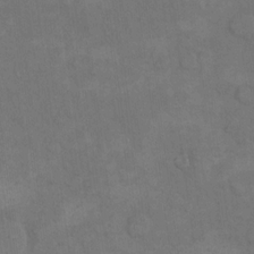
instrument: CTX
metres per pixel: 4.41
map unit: eHh
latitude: 15.6694
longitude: -66.8380
